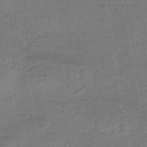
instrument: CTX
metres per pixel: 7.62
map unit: eHb
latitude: -46.5384
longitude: 88.0661
